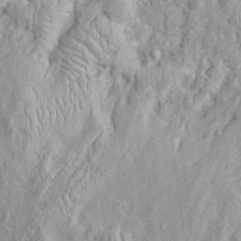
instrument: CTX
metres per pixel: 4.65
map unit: Htu
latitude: -4.8975
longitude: 158.2928
